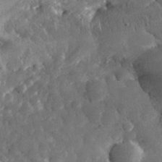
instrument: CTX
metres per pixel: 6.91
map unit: eHh
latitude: 31.7828
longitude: -69.6316
